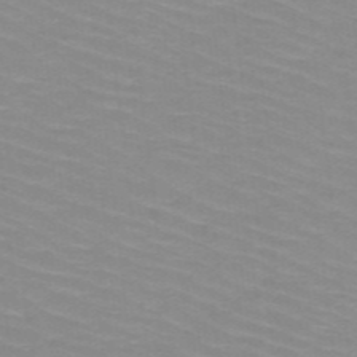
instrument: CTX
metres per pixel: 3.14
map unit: HNb
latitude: -48.0661
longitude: -45.5749
